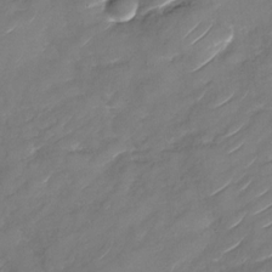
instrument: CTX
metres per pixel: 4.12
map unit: Nhu
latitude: -29.2376
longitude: -73.8017
